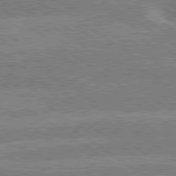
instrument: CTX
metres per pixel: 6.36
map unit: lApd
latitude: 79.6316
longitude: -157.4048
